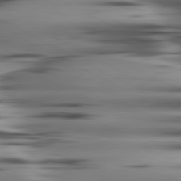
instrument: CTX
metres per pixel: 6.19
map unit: lApd
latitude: 80.5546
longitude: -123.4615
